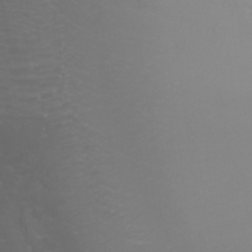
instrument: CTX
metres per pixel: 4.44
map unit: Nhu
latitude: -8.0661
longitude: -82.7246
